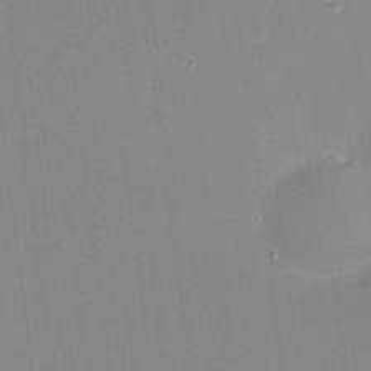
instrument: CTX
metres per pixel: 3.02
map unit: eHh
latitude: -2.6329
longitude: -80.2900
